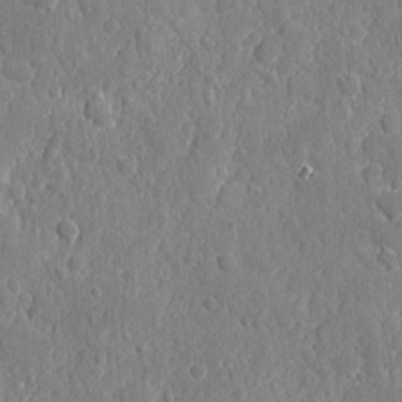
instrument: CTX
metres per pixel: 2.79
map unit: eHh
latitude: 6.9514
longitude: -74.7246
